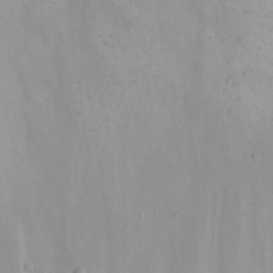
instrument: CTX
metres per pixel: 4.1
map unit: eHh
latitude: 22.3089
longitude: -66.2522
